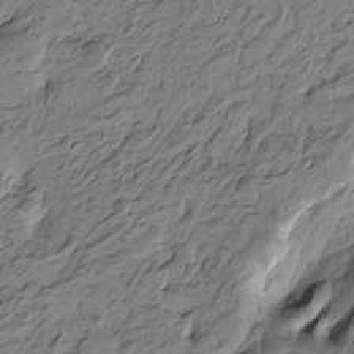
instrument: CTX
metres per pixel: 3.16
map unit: Htu
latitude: -5.1998
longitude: -178.4034
